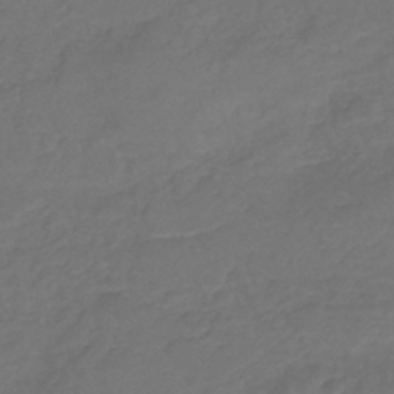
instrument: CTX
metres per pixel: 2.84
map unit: eHh
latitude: -44.0850
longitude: -29.7449
